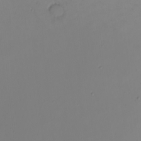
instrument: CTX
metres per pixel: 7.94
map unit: Nhu
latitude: -5.0486
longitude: -84.0633
